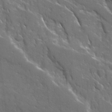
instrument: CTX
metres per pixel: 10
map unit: Ave
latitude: 17.3671
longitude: -130.5735
